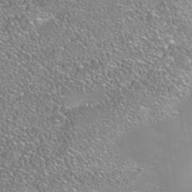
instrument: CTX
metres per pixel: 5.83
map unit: Nhe
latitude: -39.8045
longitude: -117.4426
